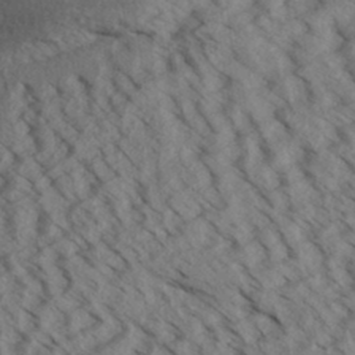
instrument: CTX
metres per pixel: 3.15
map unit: Aa
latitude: 32.5168
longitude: -138.4601
